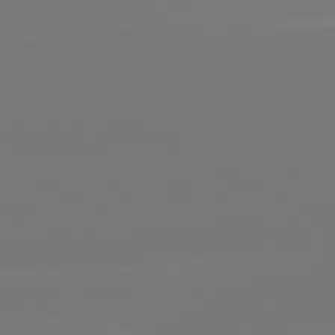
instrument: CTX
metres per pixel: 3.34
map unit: lApd
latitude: 81.2726
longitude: -148.9703
